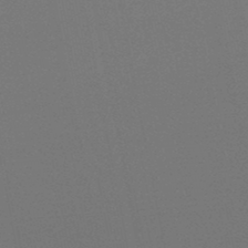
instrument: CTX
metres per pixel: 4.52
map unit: lHb
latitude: -47.9178
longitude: 69.0675
